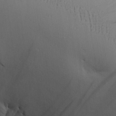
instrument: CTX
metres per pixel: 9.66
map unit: Aa
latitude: 26.9514
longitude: -132.1200
